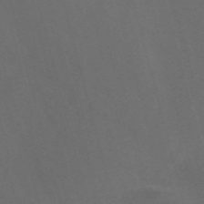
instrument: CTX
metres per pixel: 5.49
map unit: Nve
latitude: -58.0094
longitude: 65.2376
